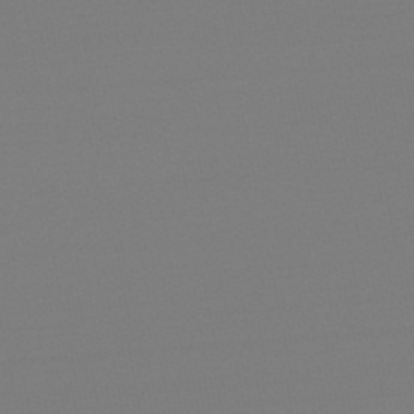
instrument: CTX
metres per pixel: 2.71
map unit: lHb
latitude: -48.9353
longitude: 66.9164
